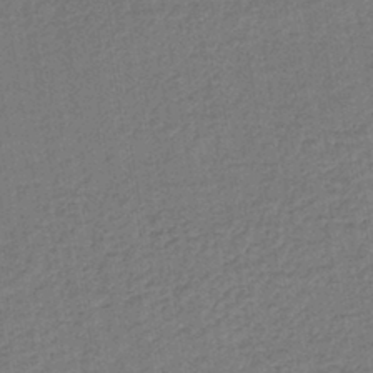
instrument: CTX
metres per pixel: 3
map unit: lHb
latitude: -42.1794
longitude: 61.1242
